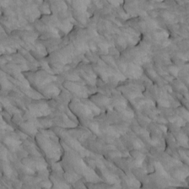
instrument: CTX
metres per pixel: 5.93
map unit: Htu
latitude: 1.7071
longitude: 144.5007
